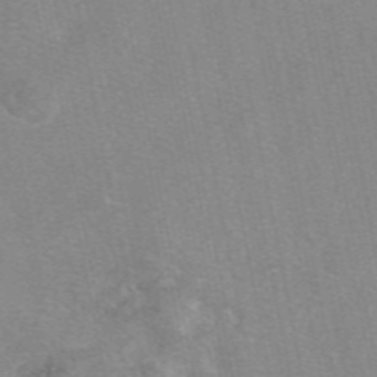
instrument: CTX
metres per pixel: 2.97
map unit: eAb
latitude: 49.4048
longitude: 106.3496
